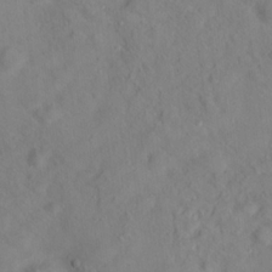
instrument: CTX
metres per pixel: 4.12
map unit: Hto
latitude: 18.1389
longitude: -39.2915
